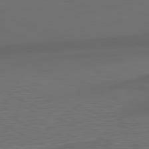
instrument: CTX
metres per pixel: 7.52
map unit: lApd
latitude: 81.4426
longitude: 122.1984
